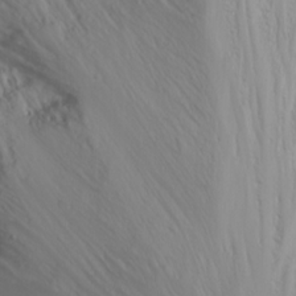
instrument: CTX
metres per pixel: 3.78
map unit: Nhu
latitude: -4.2172
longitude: -87.3293
